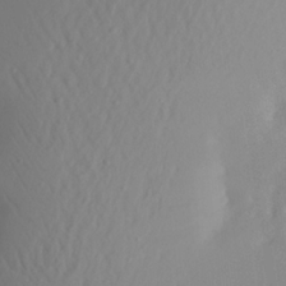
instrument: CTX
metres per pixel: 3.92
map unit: Aa
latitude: 22.1767
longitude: -146.7247
